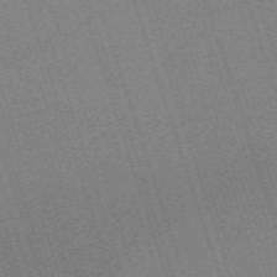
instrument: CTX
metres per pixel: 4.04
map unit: eHh
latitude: -64.7652
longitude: 51.1620
